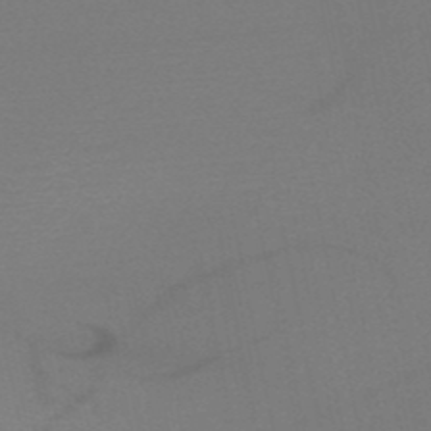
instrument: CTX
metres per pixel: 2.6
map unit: HNb
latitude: -50.6140
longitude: -43.5371
